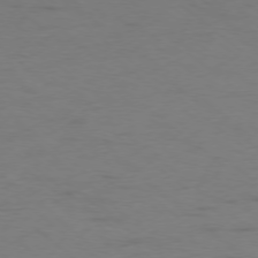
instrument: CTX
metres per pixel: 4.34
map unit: Ap
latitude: -77.2565
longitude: -76.5734
